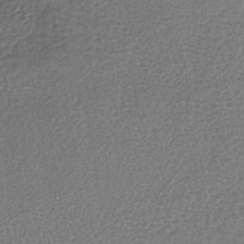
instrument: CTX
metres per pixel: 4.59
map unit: lHb
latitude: -39.3321
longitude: 61.6533
